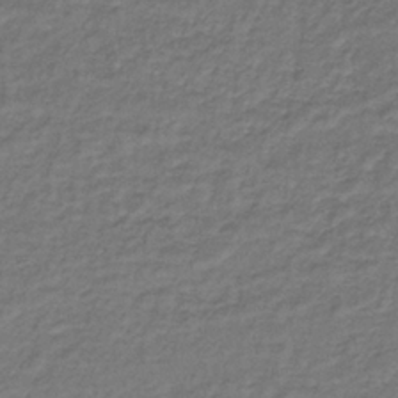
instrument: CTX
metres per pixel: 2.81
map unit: lHb
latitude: -35.6722
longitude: 61.8044
